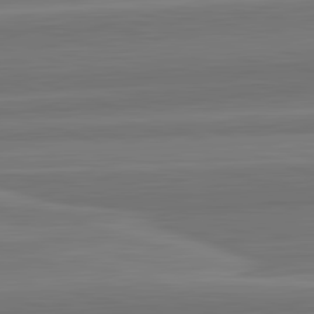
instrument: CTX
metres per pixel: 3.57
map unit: lApd
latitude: 82.7057
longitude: 169.8233
